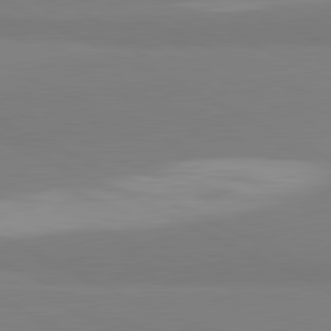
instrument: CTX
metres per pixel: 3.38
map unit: lApd
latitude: 81.5938
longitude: 179.7099
